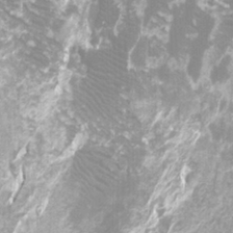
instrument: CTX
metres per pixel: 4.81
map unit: Htu
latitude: -12.1228
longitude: -71.6505
